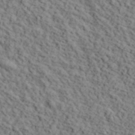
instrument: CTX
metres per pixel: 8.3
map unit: lHvf
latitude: 39.5938
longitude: -87.9150
